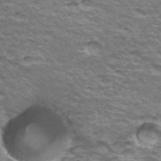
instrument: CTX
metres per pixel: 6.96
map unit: Hto
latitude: 35.1781
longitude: -42.6680
